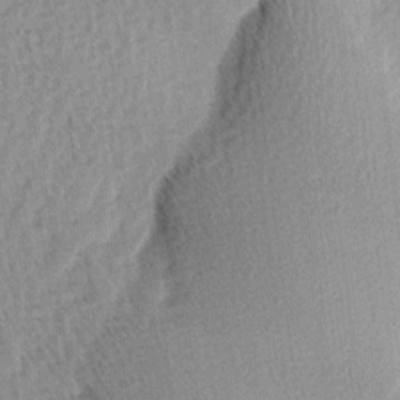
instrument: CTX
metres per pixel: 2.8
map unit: Ave
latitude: 11.1025
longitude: -107.0836
